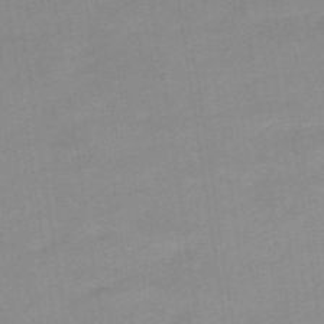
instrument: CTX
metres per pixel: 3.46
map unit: HNb
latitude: -54.2173
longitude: -48.4979
